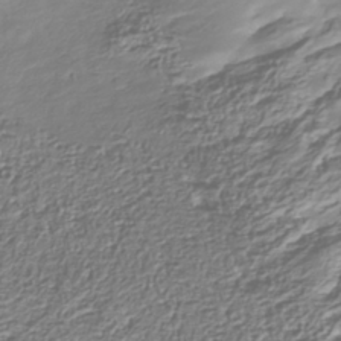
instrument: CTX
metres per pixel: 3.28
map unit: Nhu
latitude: -38.3684
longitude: -81.9339
